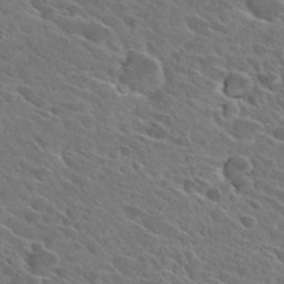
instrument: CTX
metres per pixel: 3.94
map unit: Hto
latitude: 27.7639
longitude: -42.7435
